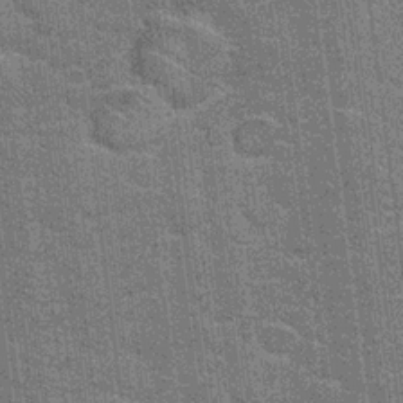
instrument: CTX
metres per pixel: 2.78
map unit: Hto
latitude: 20.5735
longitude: -48.3278
